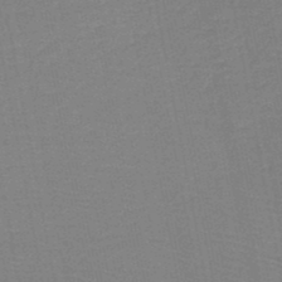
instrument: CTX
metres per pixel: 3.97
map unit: HNb
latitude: -49.0298
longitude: -43.3482
